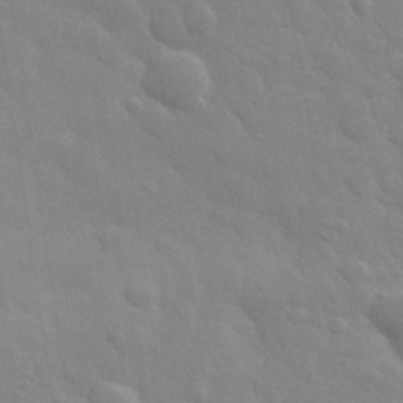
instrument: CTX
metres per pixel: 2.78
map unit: eHh
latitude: 32.4223
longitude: -70.3656
